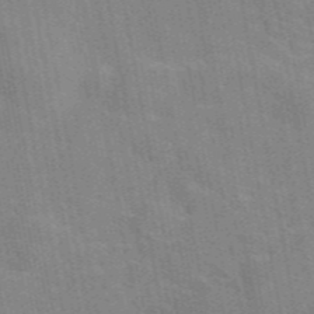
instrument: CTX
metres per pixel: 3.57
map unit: eAb
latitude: 45.8772
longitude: 122.0661
